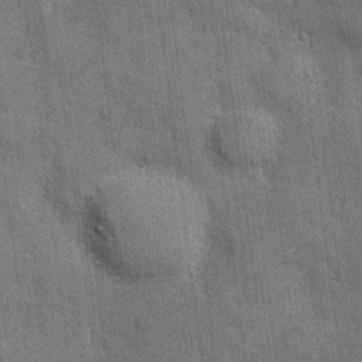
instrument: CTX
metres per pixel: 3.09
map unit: Hve
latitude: 19.0269
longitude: 151.6344
